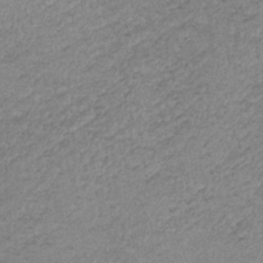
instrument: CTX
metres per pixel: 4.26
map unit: HNb
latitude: -33.9367
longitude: 62.9541
